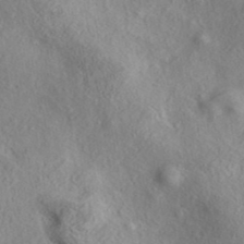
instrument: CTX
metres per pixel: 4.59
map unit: eAb
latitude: 39.3671
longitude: 112.1039
